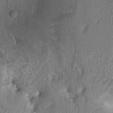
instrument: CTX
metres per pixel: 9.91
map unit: Ht
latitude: -1.7856
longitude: -15.9151
